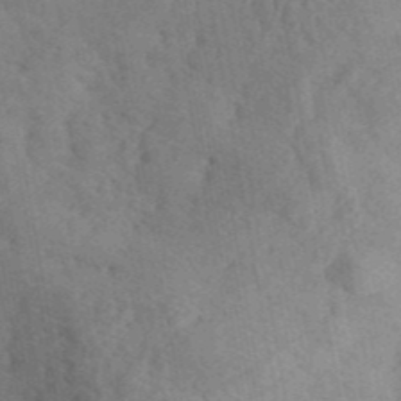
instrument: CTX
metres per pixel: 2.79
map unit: ANa
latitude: 42.0255
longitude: 52.1227
